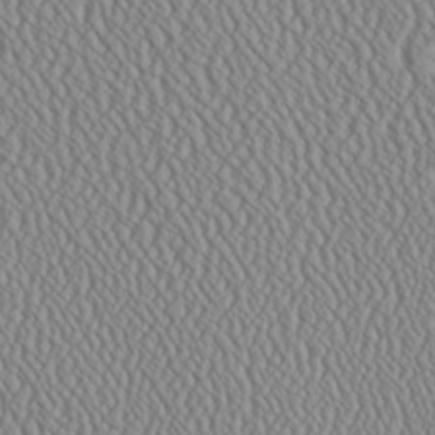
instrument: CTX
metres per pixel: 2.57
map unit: Ave
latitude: 24.0255
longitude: -135.6505
